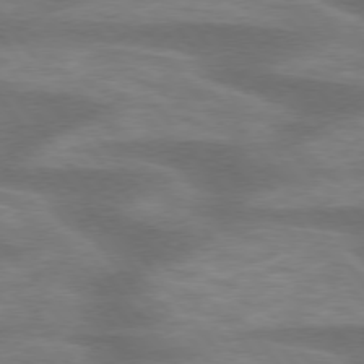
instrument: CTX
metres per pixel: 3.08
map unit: lApd
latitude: 75.3104
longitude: -57.4804
